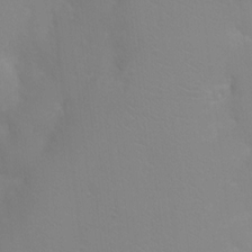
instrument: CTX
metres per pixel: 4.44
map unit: Nhu
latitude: 3.9339
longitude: -25.2725
